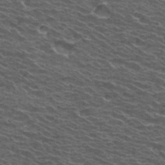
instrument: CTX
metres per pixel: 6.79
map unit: Hto
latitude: 33.9528
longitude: -40.0633
